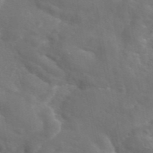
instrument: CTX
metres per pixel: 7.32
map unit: eAb
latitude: 45.4237
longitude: 125.3887
